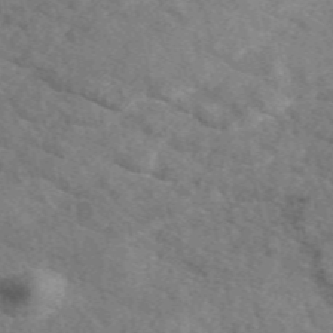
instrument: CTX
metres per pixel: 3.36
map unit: eAb
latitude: 49.7072
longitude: 116.8407
